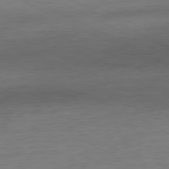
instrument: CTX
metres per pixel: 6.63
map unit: Ap
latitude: -80.2929
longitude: -82.6112
